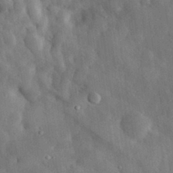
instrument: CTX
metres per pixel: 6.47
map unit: eHh
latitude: 31.7072
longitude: -77.7071
